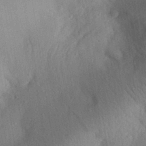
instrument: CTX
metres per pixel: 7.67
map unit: Aa
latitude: 30.4223
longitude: -144.4979
